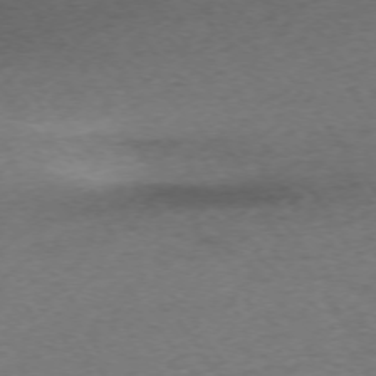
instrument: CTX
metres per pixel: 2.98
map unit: Ap
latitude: -74.6141
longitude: -79.5560
